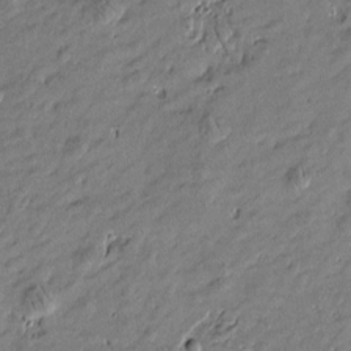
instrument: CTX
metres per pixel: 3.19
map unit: Htu
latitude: -6.5762
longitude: 176.9542
